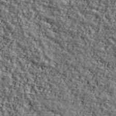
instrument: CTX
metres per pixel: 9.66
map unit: Ave
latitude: 43.5560
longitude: -110.6680
